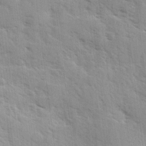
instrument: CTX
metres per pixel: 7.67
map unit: Ave
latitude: 10.8002
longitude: -102.6679
